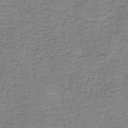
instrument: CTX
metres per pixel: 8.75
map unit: eAb
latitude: -36.8219
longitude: 52.7463
